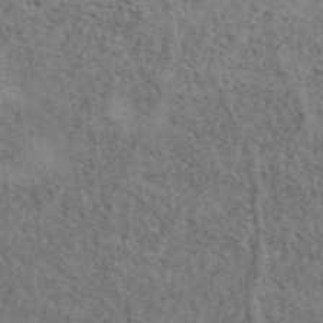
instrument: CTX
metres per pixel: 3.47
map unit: ANa
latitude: 41.8394
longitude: 13.8045
